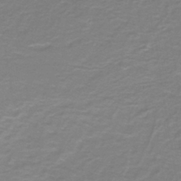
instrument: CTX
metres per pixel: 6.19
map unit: lHb
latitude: -42.3117
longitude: 56.3684
